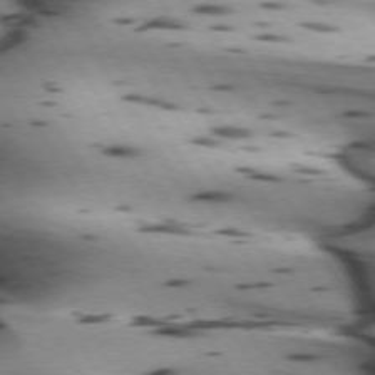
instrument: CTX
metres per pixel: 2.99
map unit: lApd
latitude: 72.4412
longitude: -52.8758
